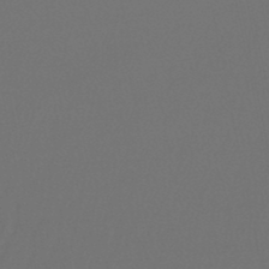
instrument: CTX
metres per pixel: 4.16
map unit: lHb
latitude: -47.1998
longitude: 64.3684
